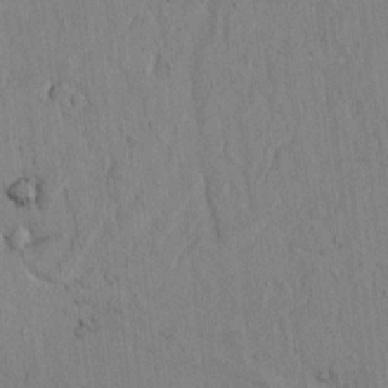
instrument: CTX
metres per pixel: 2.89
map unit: lAvf
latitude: 6.7435
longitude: 167.8800
